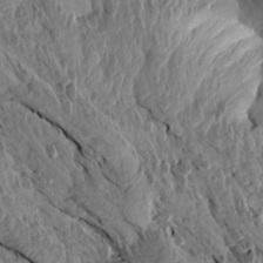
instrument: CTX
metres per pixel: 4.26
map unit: Aa
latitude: 14.5924
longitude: -144.5546
